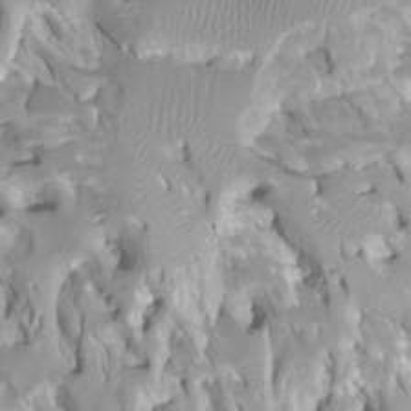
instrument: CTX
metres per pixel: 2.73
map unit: Ht
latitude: -0.6897
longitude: -18.6490
